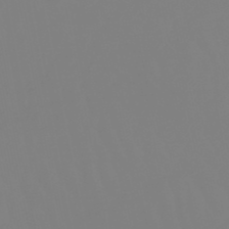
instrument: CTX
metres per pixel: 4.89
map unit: eHb
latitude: -49.6155
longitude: 84.8974
